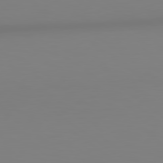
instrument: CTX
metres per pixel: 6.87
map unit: lApd
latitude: 79.0837
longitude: -136.6302
